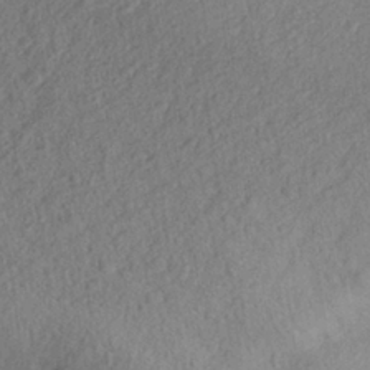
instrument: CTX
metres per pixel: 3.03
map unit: Aa
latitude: 27.8583
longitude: -144.1011
